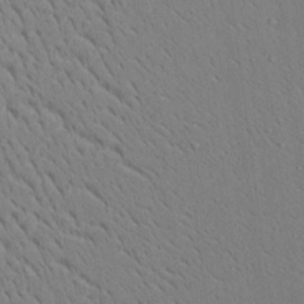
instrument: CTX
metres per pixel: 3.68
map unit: Aa
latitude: 22.7246
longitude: -139.5560
